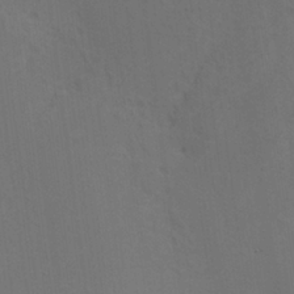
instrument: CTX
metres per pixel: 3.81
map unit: HNhu
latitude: 10.1956
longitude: 23.3321
